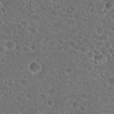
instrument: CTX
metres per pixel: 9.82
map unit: Hto
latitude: 23.9339
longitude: -45.6127
